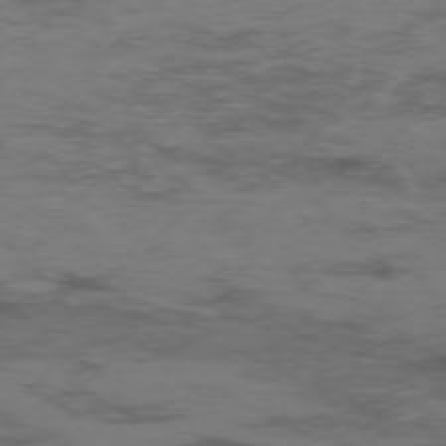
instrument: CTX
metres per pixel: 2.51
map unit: Hpe
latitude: -75.6533
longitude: -19.7638
